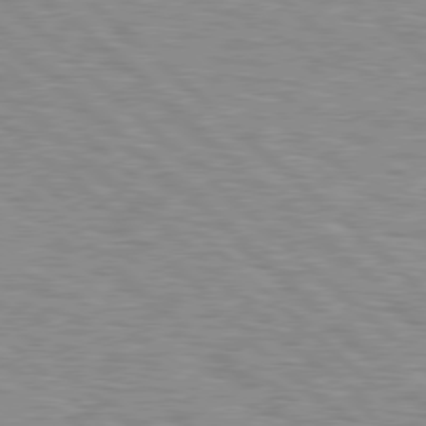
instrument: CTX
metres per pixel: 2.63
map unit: Hpe
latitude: 78.2334
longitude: -158.7813
